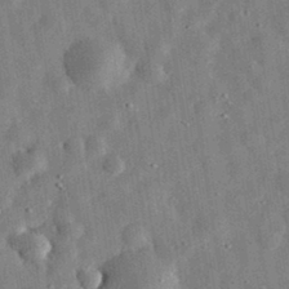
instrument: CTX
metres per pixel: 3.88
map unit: eHh
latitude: 32.9136
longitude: -76.9324
